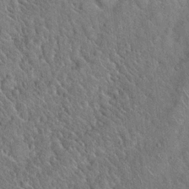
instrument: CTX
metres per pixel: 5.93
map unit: Hto
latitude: 19.0080
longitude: -51.5371
